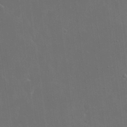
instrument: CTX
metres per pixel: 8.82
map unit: eHh
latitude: 19.2159
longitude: -66.3467
